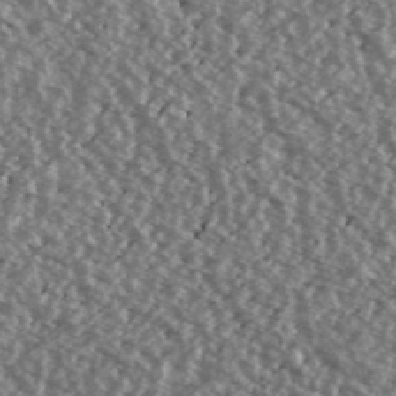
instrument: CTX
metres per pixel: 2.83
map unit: Ave
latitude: 39.4237
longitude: -111.5182
